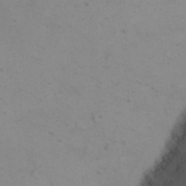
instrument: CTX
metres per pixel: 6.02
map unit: eHh
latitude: 23.4615
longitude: -66.0822
